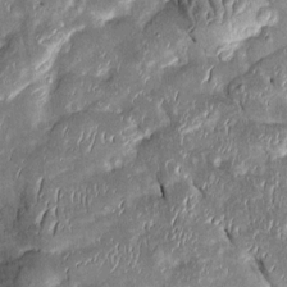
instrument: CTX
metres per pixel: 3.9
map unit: Htu
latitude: -0.2362
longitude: 148.9920
